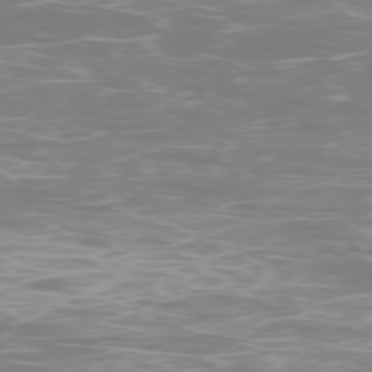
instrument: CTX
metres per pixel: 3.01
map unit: Ap
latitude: -78.4062
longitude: -63.9906
